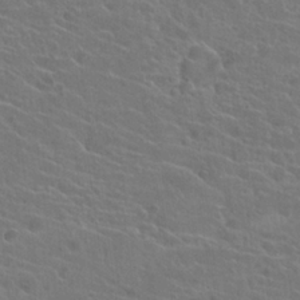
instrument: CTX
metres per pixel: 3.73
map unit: Hto
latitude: 23.2159
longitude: -39.6883
